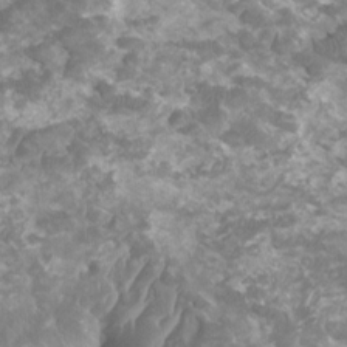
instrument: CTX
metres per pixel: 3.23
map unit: HNhu
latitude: 1.9150
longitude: -0.5923
